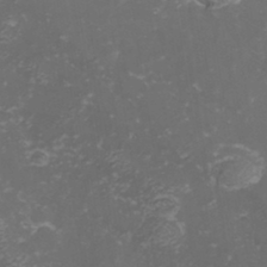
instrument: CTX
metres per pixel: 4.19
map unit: Hve
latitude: 33.2915
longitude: 149.3888
